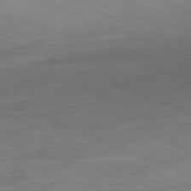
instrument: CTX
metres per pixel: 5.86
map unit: Hpe
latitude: -82.1417
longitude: 14.7275
